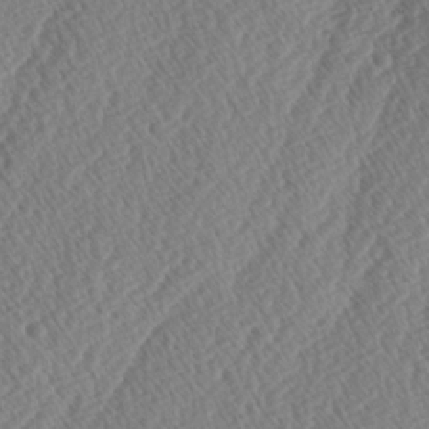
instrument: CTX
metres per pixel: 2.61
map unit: lAa
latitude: -3.0108
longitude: -129.0080
